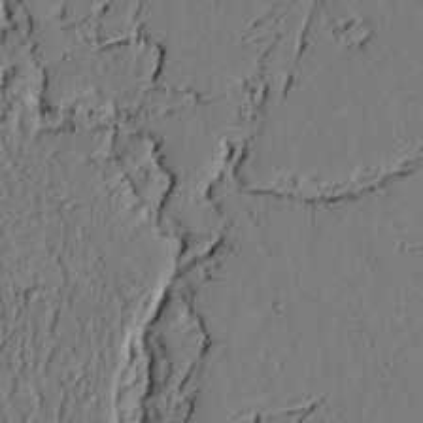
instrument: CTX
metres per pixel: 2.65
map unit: lAvf
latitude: 4.3656
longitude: 167.9745
